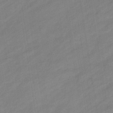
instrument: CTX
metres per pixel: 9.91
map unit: eHb
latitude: -37.6344
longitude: 79.6155
